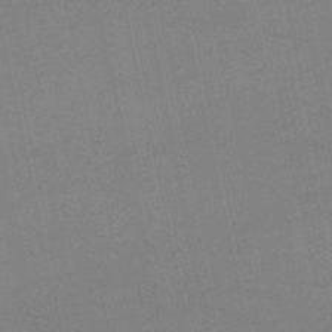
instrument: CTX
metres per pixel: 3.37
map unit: lHb
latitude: -46.2361
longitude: 58.5951
